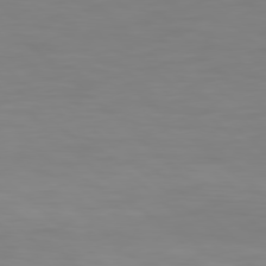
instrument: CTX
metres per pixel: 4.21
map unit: Hpe
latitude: 77.6316
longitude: -124.6868
